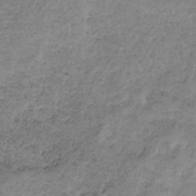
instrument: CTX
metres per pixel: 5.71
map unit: HNb
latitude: -32.8786
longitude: 61.4643
